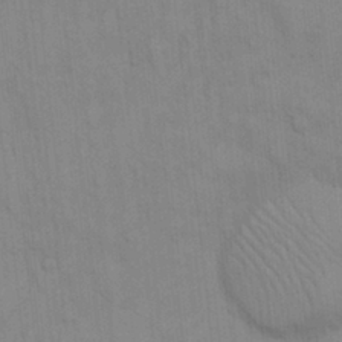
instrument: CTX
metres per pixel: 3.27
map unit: Hto
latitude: 13.4427
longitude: -57.5938
